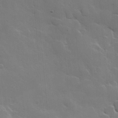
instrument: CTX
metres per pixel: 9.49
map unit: Hve
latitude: 23.1214
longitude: 149.4455
